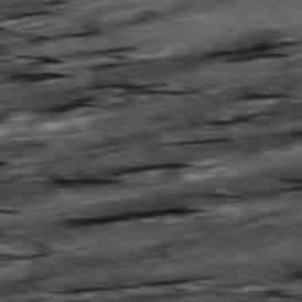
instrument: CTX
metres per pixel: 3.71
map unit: Hpe
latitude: -79.2376
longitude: -20.1956
